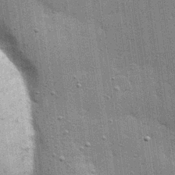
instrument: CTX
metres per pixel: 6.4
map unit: Hve
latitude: 28.1200
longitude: -92.8947
